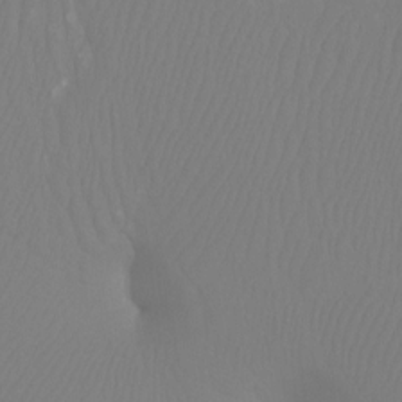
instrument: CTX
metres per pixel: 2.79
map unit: Htu
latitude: -12.6141
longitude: -47.9150
